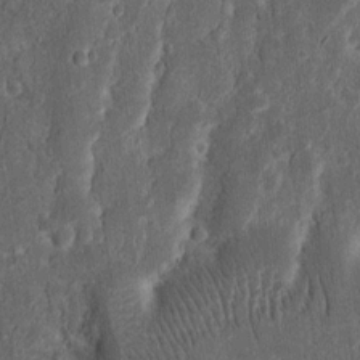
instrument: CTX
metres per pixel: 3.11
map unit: Nhu
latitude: 13.5560
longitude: -73.9906
